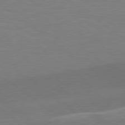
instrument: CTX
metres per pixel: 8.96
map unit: Hpe
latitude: 79.1214
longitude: -153.5560
